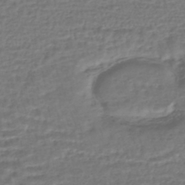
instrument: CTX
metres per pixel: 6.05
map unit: HNhu
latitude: -45.5777
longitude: 102.8408
